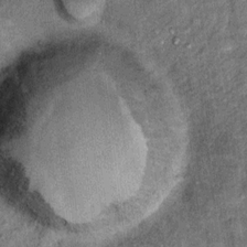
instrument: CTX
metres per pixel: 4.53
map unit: Ht
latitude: 8.7435
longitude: -37.4237
